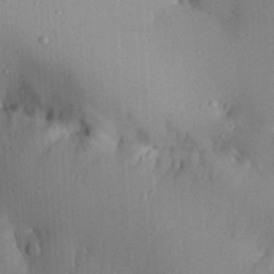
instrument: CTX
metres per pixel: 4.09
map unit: Aa
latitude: 29.7072
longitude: -132.7624
